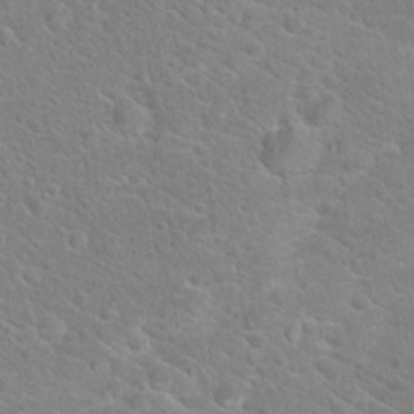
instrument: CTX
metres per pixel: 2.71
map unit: Hto
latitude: 19.4615
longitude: -44.3656
